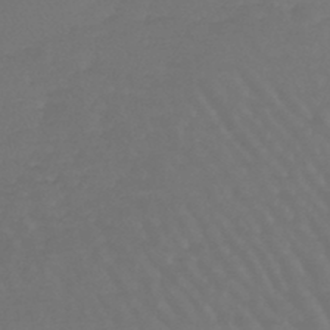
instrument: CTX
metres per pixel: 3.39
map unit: lHb
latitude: -45.4832
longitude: 69.0297
